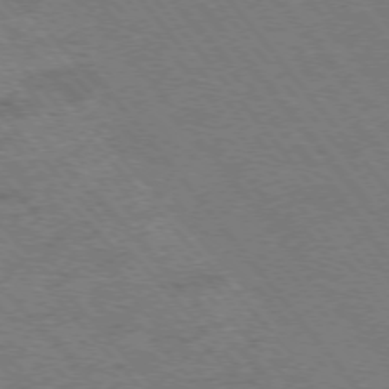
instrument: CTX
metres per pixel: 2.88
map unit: Hpe
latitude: -76.0850
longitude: -13.9150
